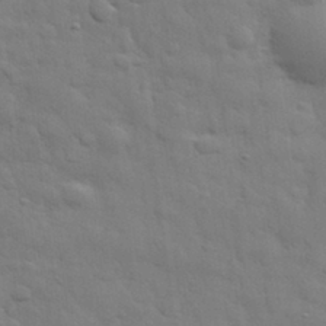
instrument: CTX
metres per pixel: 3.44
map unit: eHh
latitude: 29.5749
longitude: -75.2915
